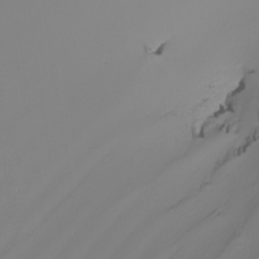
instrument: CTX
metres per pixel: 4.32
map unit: Nhu
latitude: -6.6707
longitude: -93.8961
